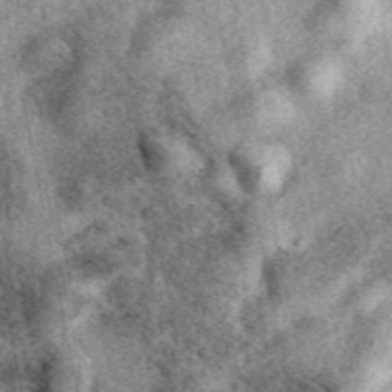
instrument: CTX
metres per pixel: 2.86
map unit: eAb
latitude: 39.5371
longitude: 109.7667
